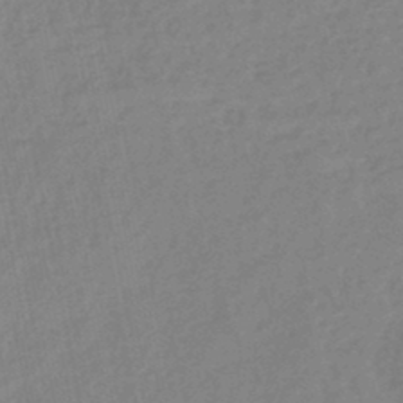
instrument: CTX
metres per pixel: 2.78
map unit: eHb
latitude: -45.4077
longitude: 85.2187
